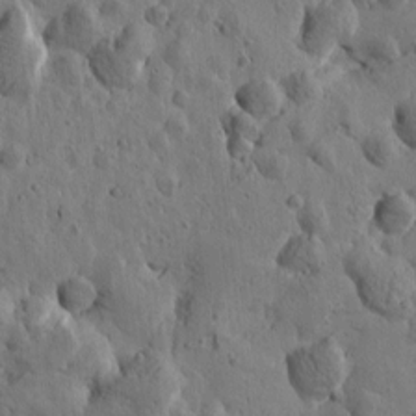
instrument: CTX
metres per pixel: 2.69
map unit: Htu
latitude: -0.4251
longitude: -177.9528
